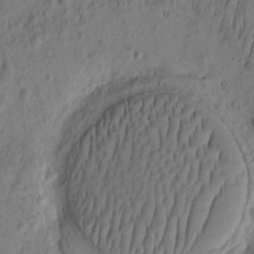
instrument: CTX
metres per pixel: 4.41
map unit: eHh
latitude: -2.5573
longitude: 17.5399
